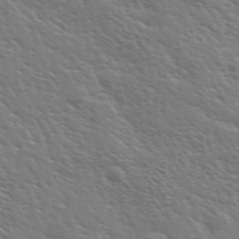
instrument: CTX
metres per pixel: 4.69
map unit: Ave
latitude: 37.4238
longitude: -109.4237
